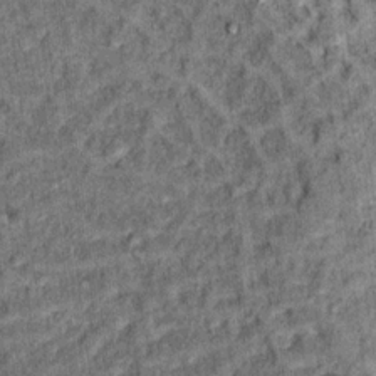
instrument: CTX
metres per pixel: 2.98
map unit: Hto
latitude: 14.4790
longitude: -34.7057
